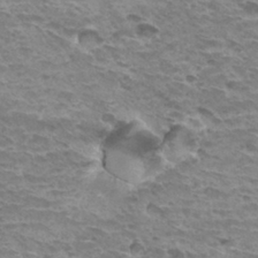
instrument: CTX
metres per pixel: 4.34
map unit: Hto
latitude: 31.9339
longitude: -40.4223
